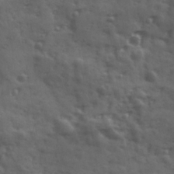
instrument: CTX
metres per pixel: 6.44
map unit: Ave
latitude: 18.7057
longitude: -132.1578
